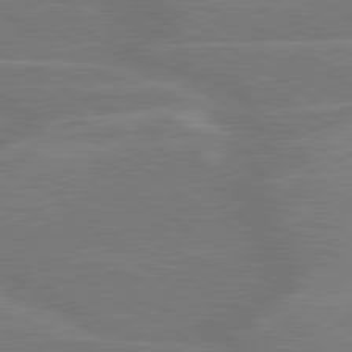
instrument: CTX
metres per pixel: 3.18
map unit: lApd
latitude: 79.7072
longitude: -122.0633
